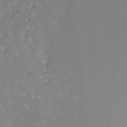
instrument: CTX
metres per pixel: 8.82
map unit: Ht
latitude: -3.4265
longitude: -27.6694
